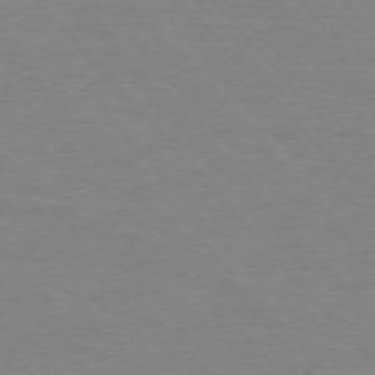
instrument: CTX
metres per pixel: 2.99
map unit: Ap
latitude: -76.6141
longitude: -88.0633
